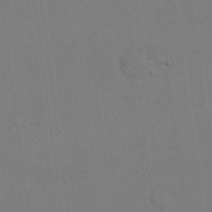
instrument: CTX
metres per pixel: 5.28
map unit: eHh
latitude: 17.4615
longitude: -67.0269
